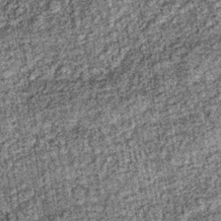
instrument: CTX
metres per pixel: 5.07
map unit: lHb
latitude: -36.2361
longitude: 67.1054
